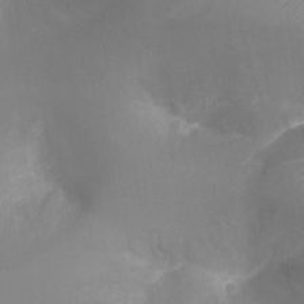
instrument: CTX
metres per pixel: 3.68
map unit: Ht
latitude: -17.4266
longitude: -44.1578
